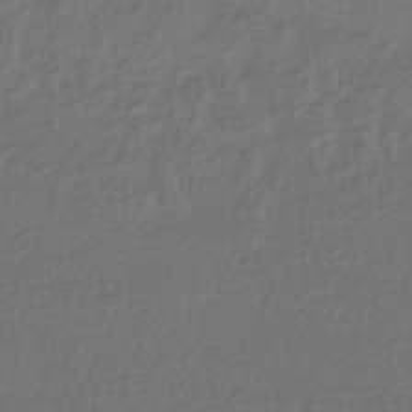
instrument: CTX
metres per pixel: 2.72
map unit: HNhu
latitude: -43.9556
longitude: 96.8786
